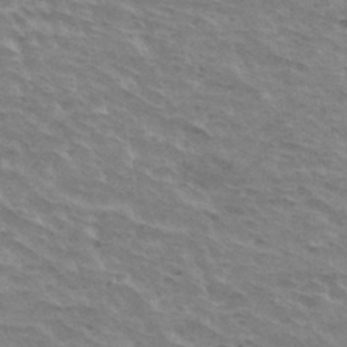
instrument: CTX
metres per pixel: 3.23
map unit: Hto
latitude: 32.8002
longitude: -43.5938
